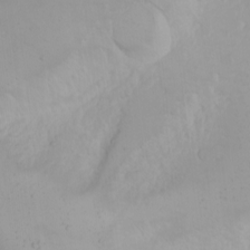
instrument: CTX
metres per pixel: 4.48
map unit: Nhu
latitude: -4.7463
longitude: -83.0269
